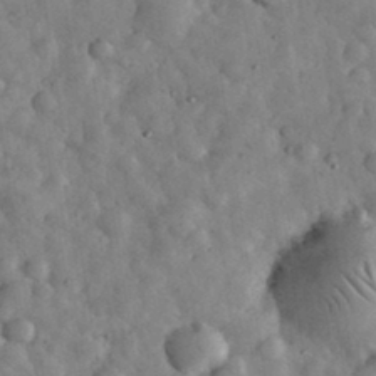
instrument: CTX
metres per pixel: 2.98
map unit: eHh
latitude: 33.8205
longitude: -68.7813
